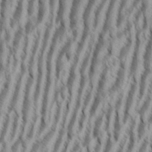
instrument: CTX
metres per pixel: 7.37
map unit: eHh
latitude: 34.5168
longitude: -138.0633
